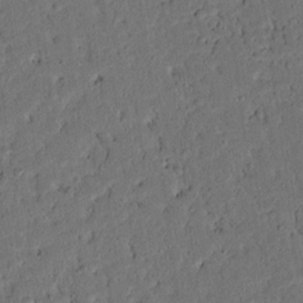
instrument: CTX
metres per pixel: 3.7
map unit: lAvf
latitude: 9.3671
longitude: 166.6141
